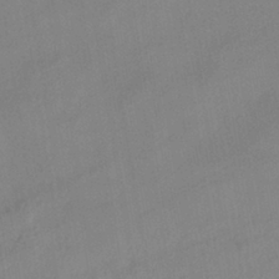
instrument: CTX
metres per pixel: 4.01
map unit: HNhu
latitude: -40.5574
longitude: 101.8044
